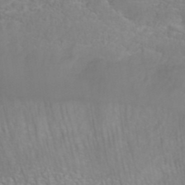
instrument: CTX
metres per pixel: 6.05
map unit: ANa
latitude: 39.8583
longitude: 23.2943
